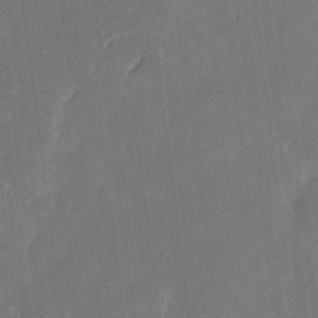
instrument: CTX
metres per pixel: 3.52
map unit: eHh
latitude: 4.9892
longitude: -66.4979
